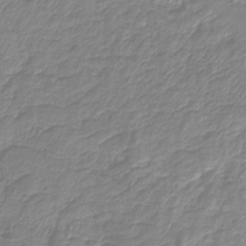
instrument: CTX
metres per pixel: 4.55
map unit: HNb
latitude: -40.6518
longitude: 51.3510
